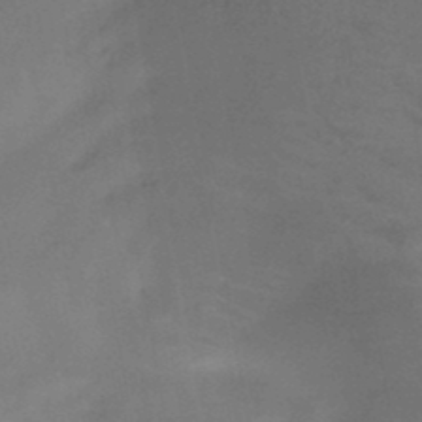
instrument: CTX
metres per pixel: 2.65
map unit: HNb
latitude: -47.1242
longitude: -46.7058
